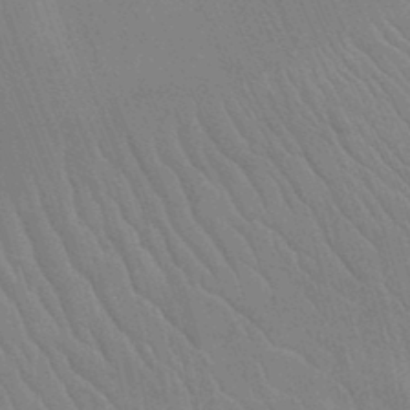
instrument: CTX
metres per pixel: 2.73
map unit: Nhu
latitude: -11.4266
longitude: -22.3278
